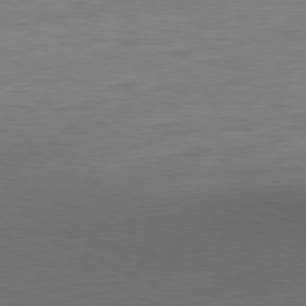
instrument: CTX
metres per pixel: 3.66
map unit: Ap
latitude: -81.6911
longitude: -76.7813
